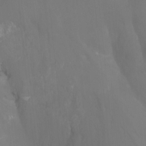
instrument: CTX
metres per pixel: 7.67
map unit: Nhu
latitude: -14.3496
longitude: -55.4048
